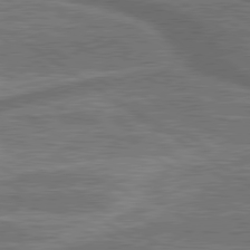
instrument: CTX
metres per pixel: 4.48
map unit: lApd
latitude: 79.9528
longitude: 173.2187
